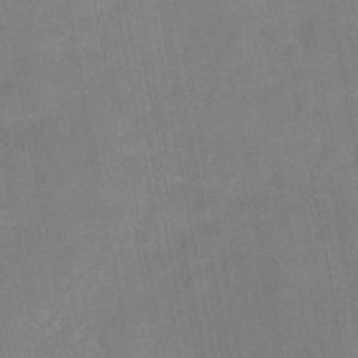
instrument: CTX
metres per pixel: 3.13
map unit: eHh
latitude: 4.9325
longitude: -69.8395
